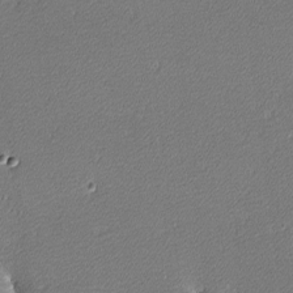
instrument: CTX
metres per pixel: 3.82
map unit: lHvf
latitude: -11.7100
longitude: -103.6694
